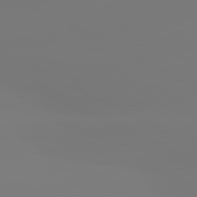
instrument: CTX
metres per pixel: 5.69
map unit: lApd
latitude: 80.9514
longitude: -156.4034
